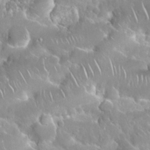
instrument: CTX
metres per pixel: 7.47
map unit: Nhu
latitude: 24.6112
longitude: -60.8002
